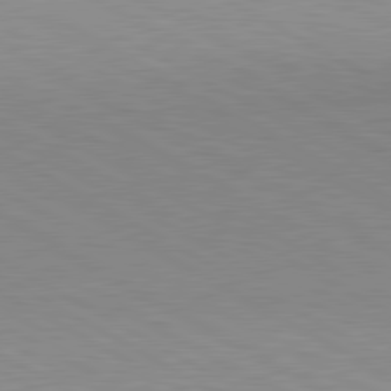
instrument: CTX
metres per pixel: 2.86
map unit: lApd
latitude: 80.6868
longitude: 150.4251
